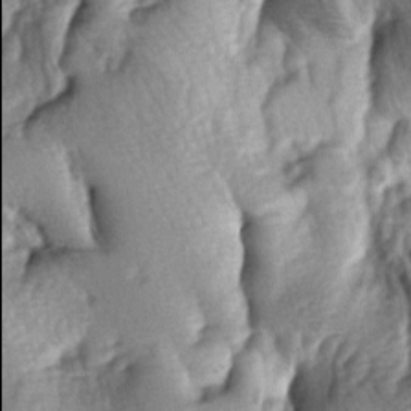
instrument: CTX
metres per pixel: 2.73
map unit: lAa
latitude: -6.1228
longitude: -125.9906
